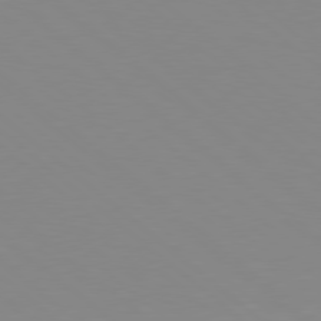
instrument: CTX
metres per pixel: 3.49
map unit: Hpe
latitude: 78.2901
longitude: -165.9339
